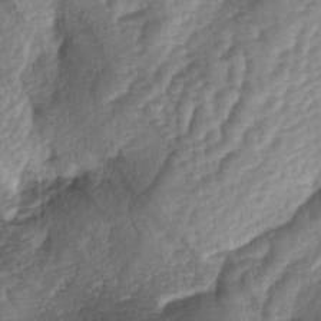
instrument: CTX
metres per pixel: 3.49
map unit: lAa
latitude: -3.9556
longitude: -127.6505
